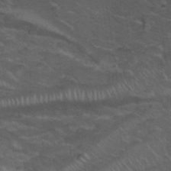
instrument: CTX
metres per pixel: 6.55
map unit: Hto
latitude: 32.1389
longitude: -50.5923
